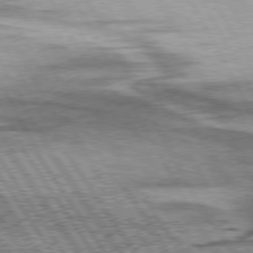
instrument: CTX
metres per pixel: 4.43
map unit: lApd
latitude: 75.6694
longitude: -59.2348
